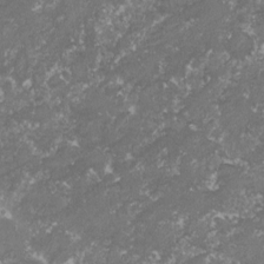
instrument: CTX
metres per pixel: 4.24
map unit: lHvf
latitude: -16.4251
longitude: -99.2914
